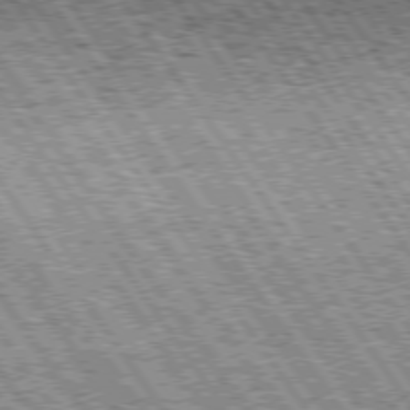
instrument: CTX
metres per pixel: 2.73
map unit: Hpe
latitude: 74.7246
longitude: -153.7639
